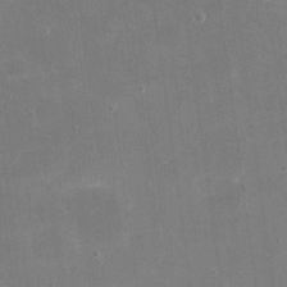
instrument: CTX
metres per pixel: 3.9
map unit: eHh
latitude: 20.3656
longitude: -66.1199
